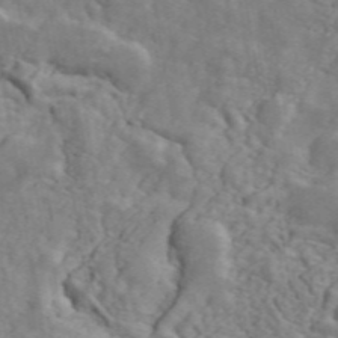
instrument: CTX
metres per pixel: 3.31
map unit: ANa
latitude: 48.3845
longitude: -81.6316
